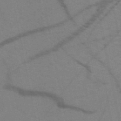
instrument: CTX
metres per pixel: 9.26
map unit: HNb
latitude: -52.1416
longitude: -44.1200
